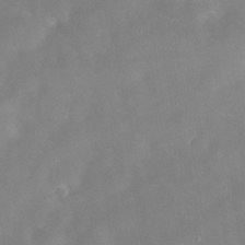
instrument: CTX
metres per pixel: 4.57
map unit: Nhe
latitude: -38.6141
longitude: -118.4601
